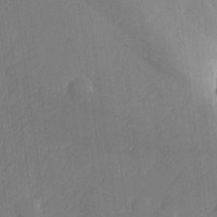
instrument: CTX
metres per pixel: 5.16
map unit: lHvf
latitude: 24.5734
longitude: 141.8611
